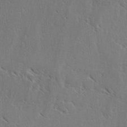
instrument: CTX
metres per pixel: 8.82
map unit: lAvf
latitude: -4.1039
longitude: -114.3845
